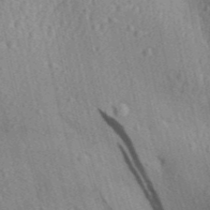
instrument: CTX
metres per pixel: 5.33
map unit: Aa
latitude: 30.1767
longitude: -137.0270
